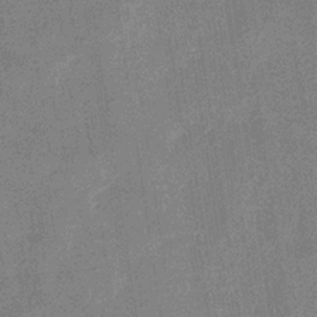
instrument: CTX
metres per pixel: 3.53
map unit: eHb
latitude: -34.1417
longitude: 73.1998
